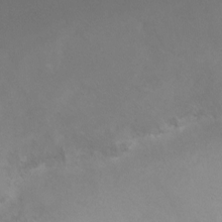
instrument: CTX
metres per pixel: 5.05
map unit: Ht
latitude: 0.4223
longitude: -35.0458
